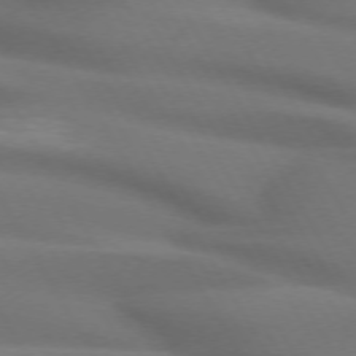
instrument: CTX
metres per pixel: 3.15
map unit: lApd
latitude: 72.4412
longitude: -50.1577
